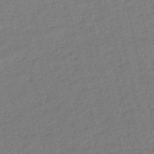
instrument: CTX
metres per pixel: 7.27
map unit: HNb
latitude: -54.1795
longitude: -39.5560
